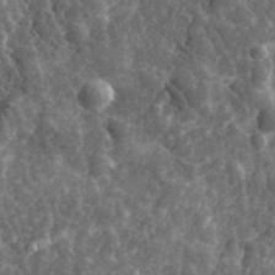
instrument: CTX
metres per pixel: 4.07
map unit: eHh
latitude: 34.8569
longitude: -80.0633
